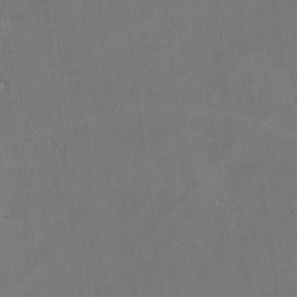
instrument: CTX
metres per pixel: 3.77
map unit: lHvf
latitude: -10.5574
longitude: -104.3090
